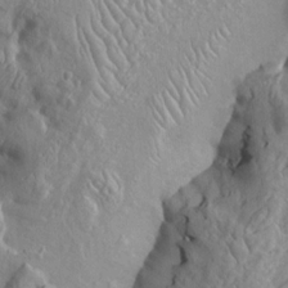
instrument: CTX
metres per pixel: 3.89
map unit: Htu
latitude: -6.6518
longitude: 153.8611
